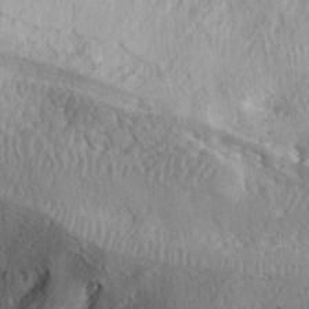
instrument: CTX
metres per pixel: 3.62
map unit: lHvf
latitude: 27.3104
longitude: 142.7085
